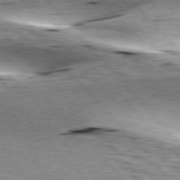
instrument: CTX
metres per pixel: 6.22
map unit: lApd
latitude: 76.6112
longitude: -61.7827
